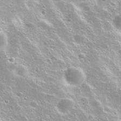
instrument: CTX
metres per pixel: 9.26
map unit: Hto
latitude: 27.5938
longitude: -50.6679
